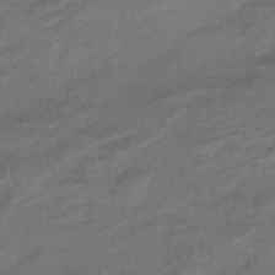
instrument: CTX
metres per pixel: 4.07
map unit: HNhu
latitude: -46.5573
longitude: 90.9920
